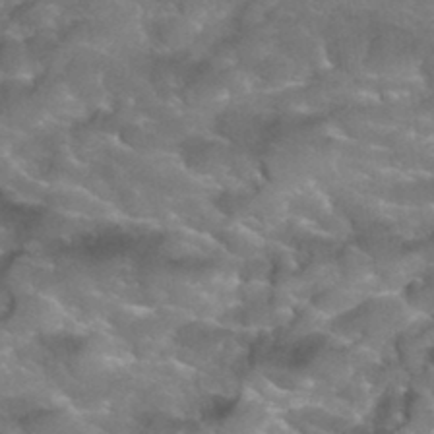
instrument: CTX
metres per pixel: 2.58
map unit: Hto
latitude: 34.6679
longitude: -49.7828
